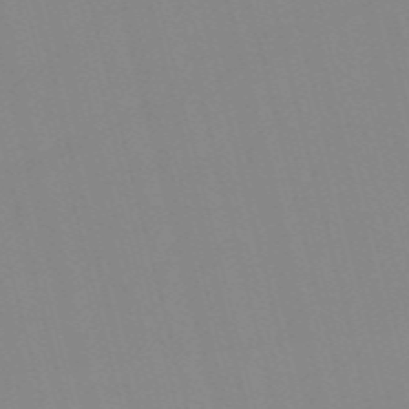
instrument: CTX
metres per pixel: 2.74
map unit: Nve
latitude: -57.6155
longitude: 61.8422
